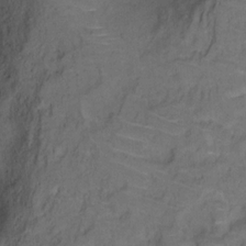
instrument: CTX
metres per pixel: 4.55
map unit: Hto
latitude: 6.7813
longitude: -37.8772
